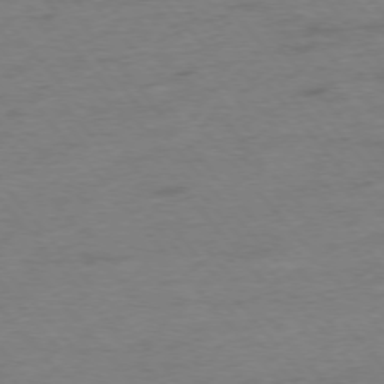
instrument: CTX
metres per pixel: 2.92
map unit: Hpe
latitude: -76.1984
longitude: -12.1200
